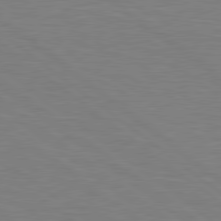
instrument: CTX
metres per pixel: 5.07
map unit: lApd
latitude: 79.4049
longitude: -148.0633
